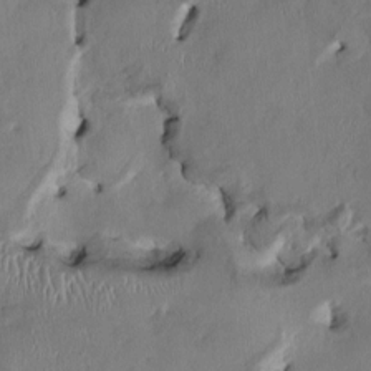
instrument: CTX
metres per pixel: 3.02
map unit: HNhu
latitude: 1.5938
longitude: -5.4237
